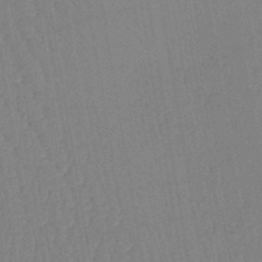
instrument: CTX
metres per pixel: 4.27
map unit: lHb
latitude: -41.8989
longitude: 67.8422
